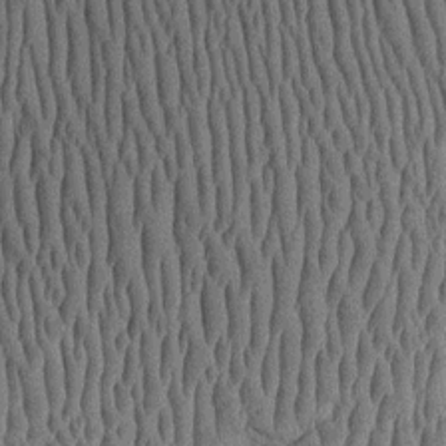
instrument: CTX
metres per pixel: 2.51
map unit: Htu
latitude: -3.3131
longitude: 151.8422
